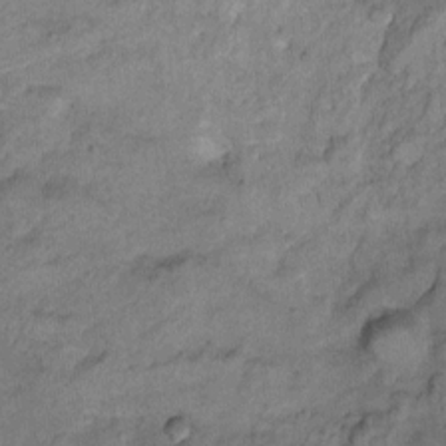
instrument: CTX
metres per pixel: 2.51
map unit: Ht
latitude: 8.5924
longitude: -36.3467
